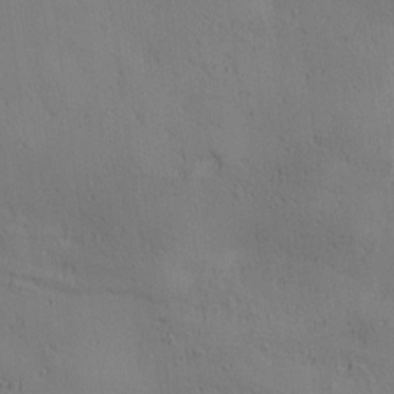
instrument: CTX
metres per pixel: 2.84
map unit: lAa
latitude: 5.6883
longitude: -114.1577
